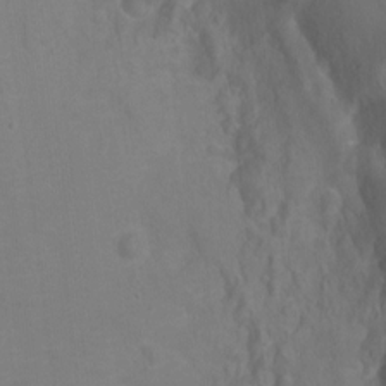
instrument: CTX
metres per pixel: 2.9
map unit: Ht
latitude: 0.8758
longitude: -33.9906
